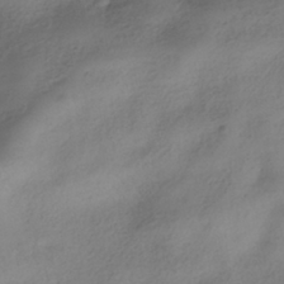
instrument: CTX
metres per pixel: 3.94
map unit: HNhu
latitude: -39.8800
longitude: 97.8234
